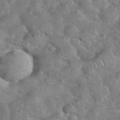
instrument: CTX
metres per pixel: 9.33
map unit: eHh
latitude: 37.5749
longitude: -64.6113
